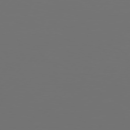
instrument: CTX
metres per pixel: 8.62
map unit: Hpe
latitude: 77.7071
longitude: -122.8569
